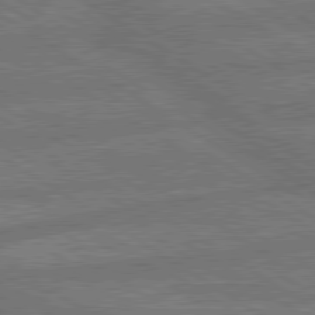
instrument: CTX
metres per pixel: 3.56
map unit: lApd
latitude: 79.8584
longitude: -162.1200
